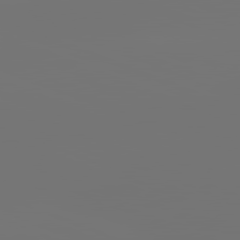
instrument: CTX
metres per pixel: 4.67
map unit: lApd
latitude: 81.7827
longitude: -154.0633
